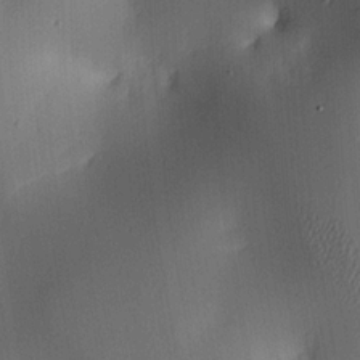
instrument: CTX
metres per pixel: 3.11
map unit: lAa
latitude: 4.4979
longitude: -112.2711
